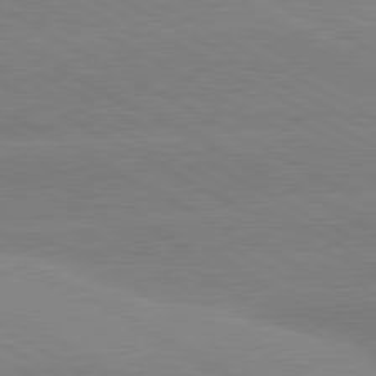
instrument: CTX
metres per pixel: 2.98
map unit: lApd
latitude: 80.7246
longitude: -153.3482
